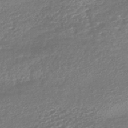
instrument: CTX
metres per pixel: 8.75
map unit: HNhu
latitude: -45.6722
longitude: 93.7667
